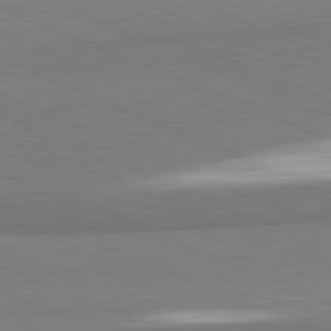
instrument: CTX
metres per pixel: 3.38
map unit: lApd
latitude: 81.8583
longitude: 160.8408
